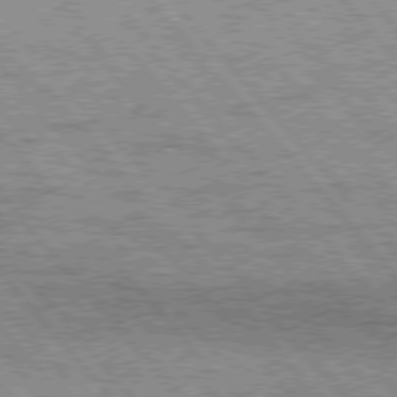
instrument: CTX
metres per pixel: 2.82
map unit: Hpe
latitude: 75.9906
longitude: -144.2900
